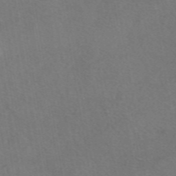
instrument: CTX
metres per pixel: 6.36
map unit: eAb
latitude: 47.8962
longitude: 110.9919
